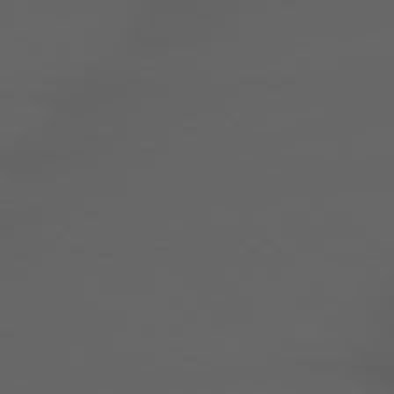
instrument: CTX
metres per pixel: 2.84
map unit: lApd
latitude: 79.1026
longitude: -166.2522
